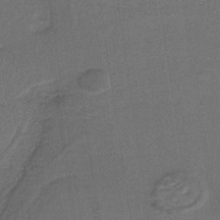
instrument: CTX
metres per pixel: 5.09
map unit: lHb
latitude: -37.7855
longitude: 57.2754
